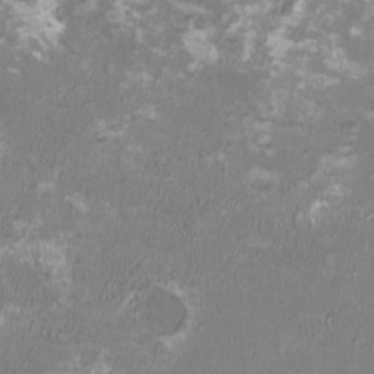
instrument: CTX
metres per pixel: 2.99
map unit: HNhu
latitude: 1.7449
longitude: -2.5734
